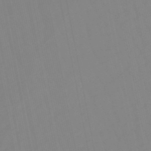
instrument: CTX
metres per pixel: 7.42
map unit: eHb
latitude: -48.8975
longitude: 85.5210
